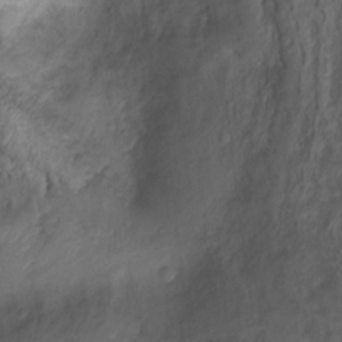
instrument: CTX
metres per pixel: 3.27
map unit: Ht
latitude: 2.1578
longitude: -35.0080
